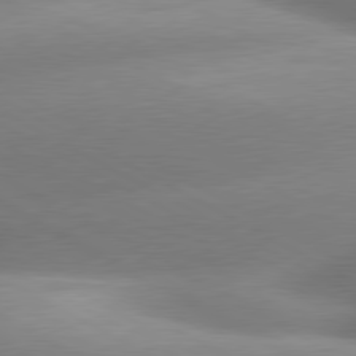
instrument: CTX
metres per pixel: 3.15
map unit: lApd
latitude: 80.0822
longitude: -158.9325
